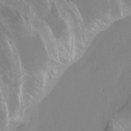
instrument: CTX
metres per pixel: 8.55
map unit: HNhu
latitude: -26.8785
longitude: 73.9745
